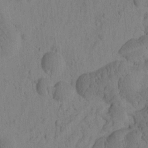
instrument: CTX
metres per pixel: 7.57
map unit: Htu
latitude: -3.0864
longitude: 172.9730
